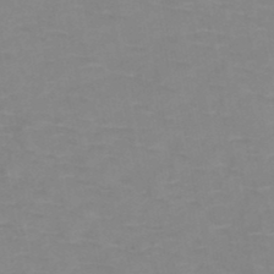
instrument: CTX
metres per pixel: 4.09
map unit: HNb
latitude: -47.2376
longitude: -47.6127
